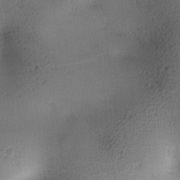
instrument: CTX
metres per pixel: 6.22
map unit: lAa
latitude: -10.2928
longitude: -124.7435
